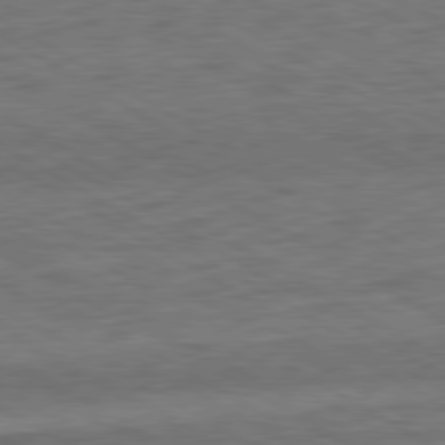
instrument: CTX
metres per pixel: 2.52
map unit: Ap
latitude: -81.7667
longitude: -73.3293
